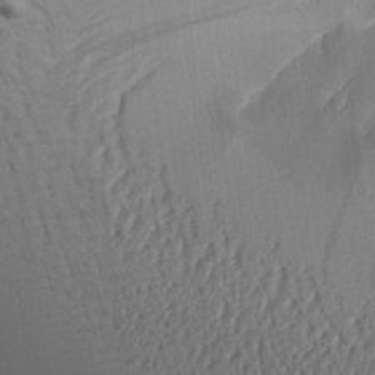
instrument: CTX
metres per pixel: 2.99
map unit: Aa
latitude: 25.9339
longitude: -136.4412
